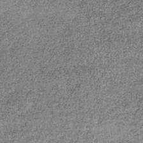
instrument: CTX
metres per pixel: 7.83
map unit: lHb
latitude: -37.6721
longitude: 65.8423
